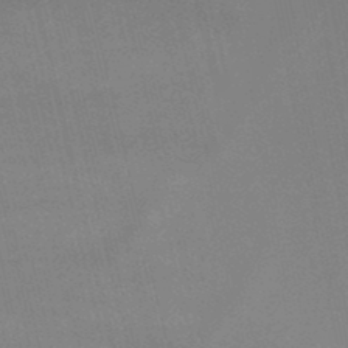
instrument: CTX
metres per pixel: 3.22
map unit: lHb
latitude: -48.7652
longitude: 70.9731
